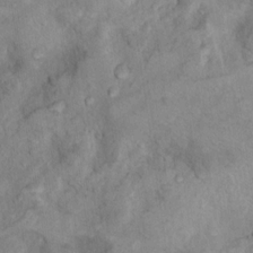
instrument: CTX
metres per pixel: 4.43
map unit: Nhu
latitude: 9.9150
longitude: -25.1592
